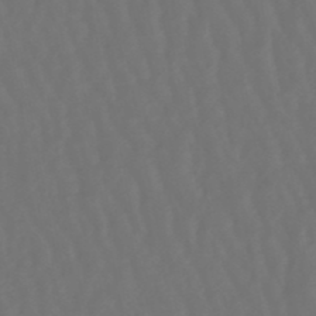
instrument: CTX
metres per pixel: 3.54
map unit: lHb
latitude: -47.9367
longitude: 79.2565
